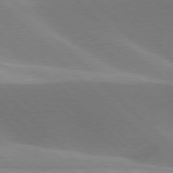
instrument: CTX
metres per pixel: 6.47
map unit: lApd
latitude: 77.0458
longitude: -51.4048
